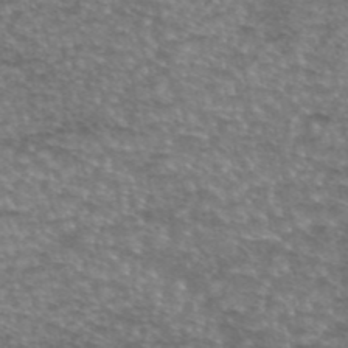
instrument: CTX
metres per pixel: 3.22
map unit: eAb
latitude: 45.4993
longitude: 103.7667
